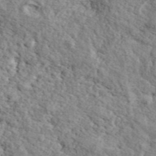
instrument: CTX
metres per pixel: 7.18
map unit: ANa
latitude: 43.7261
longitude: 45.8989
